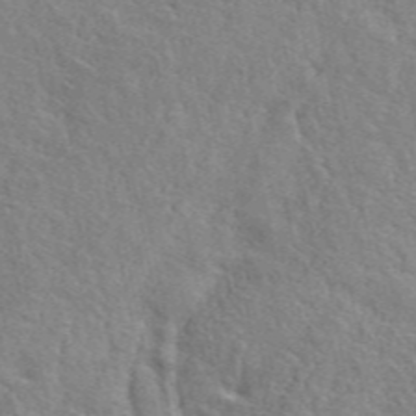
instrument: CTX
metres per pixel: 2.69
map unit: ANa
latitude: 49.0458
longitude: -75.6694
